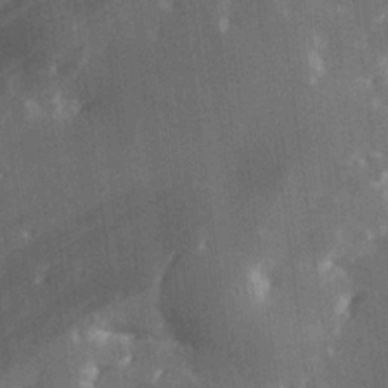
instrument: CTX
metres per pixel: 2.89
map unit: Hve
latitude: 26.8002
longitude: 147.8233
